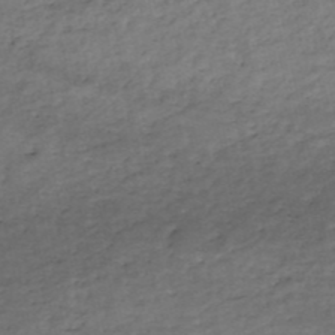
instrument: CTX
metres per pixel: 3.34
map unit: eHh
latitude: -51.3699
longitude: -24.2333
